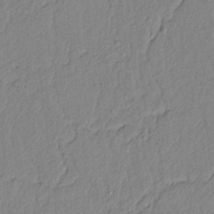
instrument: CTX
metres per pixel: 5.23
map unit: lAvf
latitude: 6.3656
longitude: 165.4077
